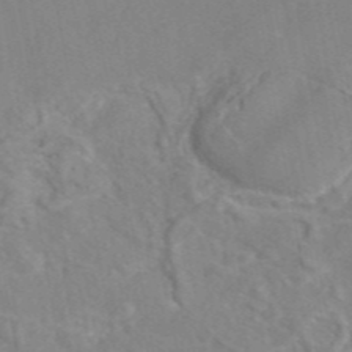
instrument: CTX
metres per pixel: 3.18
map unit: eAb
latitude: 45.4993
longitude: 110.3117
